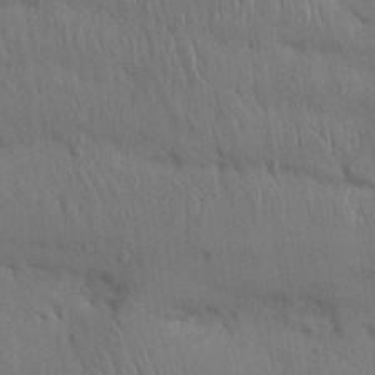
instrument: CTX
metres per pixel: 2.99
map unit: Nhu
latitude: 27.2915
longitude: -69.3293
